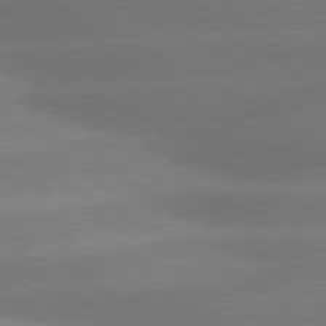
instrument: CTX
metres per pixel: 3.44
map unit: lApd
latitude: 80.3089
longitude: -151.0647
